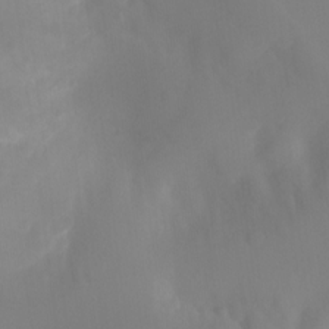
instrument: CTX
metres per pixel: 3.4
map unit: Ht
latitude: -14.8975
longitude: -56.7057
